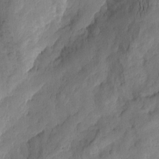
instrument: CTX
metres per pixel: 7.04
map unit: Htu
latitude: -2.1227
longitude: -176.6490
